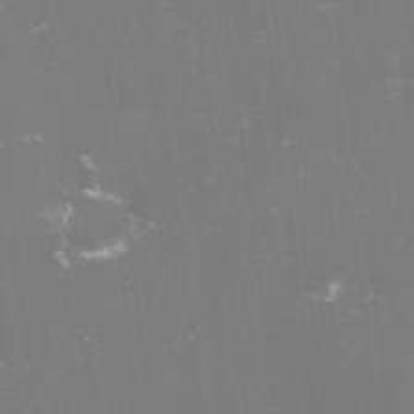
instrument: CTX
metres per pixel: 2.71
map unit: lHvf
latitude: -15.2754
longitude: -101.1781
